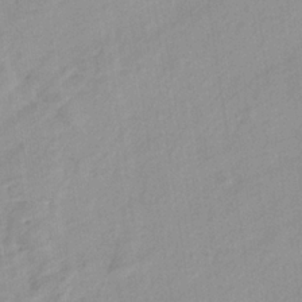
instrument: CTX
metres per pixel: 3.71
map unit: eHb
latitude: -33.0865
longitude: 70.9353
